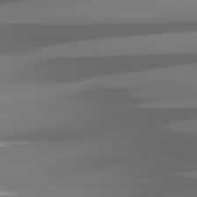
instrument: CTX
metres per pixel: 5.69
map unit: lApd
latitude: 81.3293
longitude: -140.7624
